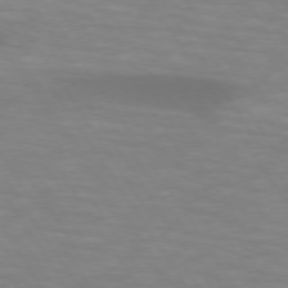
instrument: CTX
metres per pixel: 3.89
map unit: lApd
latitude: 73.9717
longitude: -53.7828
